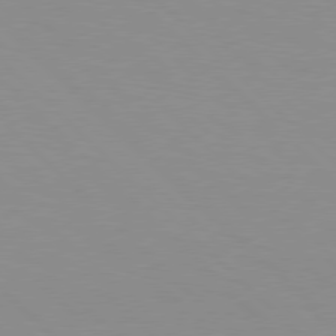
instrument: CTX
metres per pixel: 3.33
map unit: Hpe
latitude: 77.7071
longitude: -160.6868
